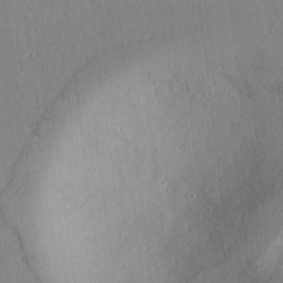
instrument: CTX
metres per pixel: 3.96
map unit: lAvf
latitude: 7.5560
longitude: 168.6518
